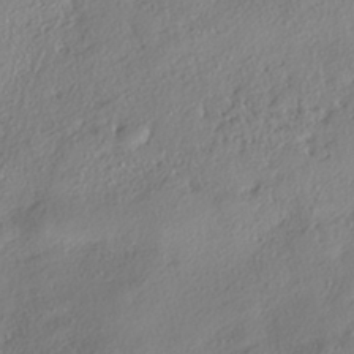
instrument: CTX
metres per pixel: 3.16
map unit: eHh
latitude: -41.5588
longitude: 121.6722
